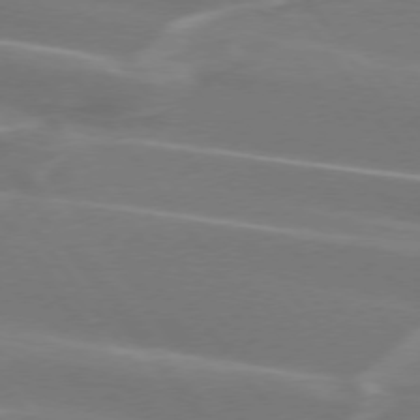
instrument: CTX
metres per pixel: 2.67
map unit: lApd
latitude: 74.5168
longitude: -62.4223
